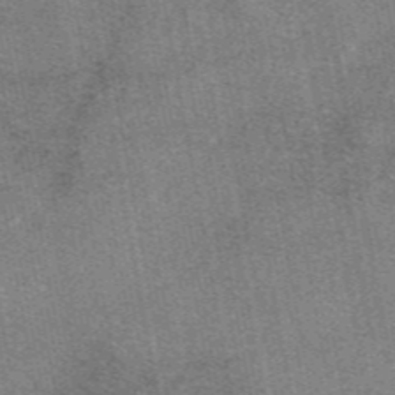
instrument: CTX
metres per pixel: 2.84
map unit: eAb
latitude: 47.8017
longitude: 107.2376
